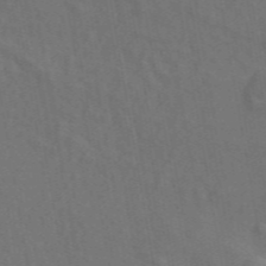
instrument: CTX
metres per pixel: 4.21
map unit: ANa
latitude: 49.3671
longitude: -81.9339
